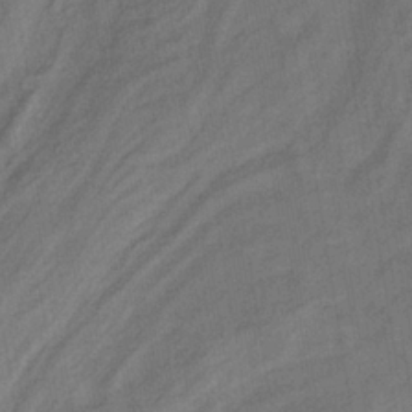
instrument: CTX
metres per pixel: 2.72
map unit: eHb
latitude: -33.3510
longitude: 74.2173
